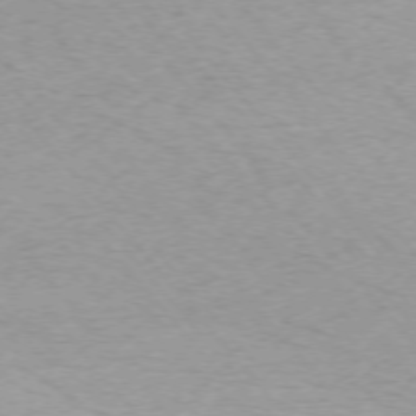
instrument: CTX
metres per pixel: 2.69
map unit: Ap
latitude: -75.4644
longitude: -80.9703
